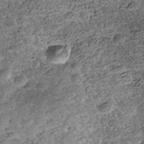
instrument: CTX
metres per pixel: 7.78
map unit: Nhe
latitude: -40.0850
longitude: -116.8569
